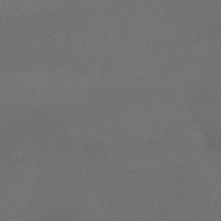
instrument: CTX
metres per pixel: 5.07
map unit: HNhu
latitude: -42.3873
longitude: 96.0472
